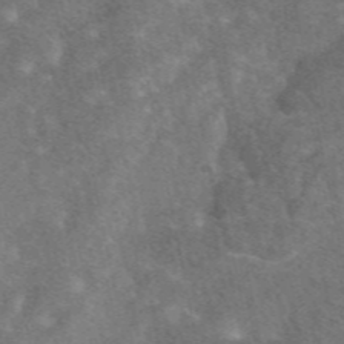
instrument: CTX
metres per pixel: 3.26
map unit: eAb
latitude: 47.3671
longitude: 118.6896
